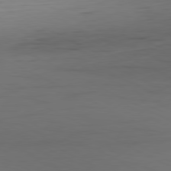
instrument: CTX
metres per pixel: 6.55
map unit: Hpe
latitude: -81.4455
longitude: 16.4629
